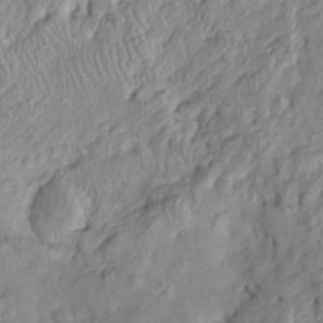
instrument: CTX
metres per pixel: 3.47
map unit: Htu
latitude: -5.9556
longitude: 154.9919
